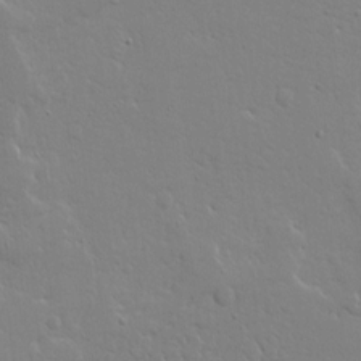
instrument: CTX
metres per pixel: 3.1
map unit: Ave
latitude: 14.2334
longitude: -139.1781
